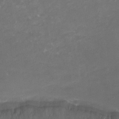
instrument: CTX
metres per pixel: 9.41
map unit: Nhu
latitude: -11.7856
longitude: -34.2711
